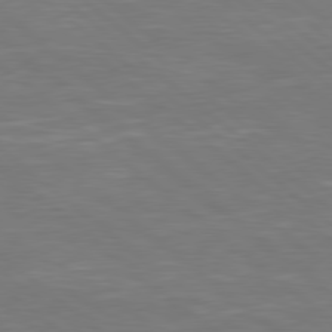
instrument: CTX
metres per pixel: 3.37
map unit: Hpe
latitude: 78.4979
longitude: -125.7638
